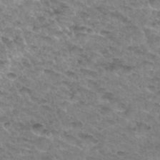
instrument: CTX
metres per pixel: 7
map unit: Hto
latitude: 33.8772
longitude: -48.8191
